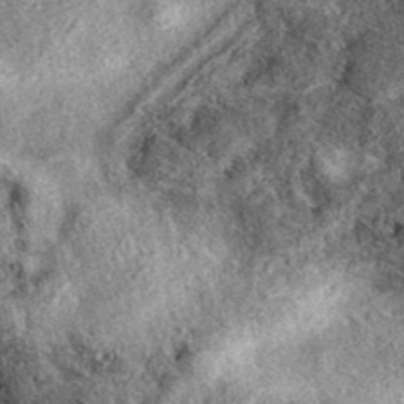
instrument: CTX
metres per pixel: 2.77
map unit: eAb
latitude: 39.2726
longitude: 107.8989
